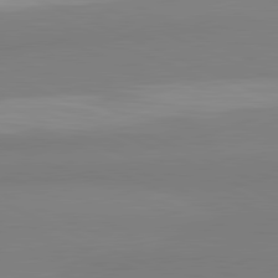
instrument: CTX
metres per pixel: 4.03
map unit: lApd
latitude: 81.8394
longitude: 178.5007
